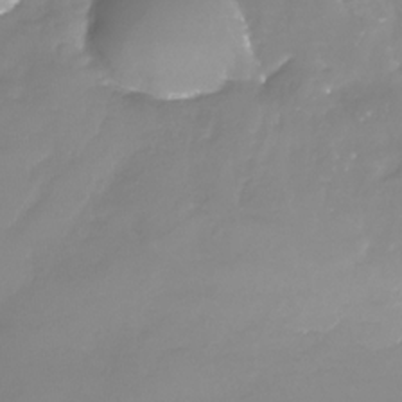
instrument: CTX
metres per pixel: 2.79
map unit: Nhu
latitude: -26.0661
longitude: -57.7449
